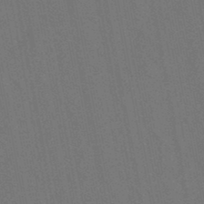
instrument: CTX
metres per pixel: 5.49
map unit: lHb
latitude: -47.9745
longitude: 69.7288
